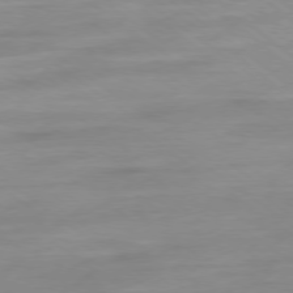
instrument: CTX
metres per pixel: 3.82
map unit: Ap
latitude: -78.9352
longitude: -65.3860
